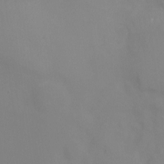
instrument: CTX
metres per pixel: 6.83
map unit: Ht
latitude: -10.5385
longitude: -46.0822
